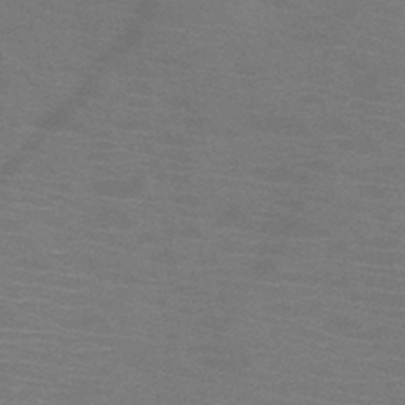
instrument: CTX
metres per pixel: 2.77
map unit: HNb
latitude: -46.1228
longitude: -46.4034
